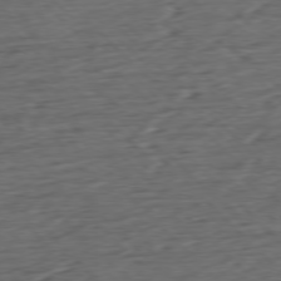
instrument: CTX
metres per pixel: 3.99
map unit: Ap
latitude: -77.8422
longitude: -72.4223
